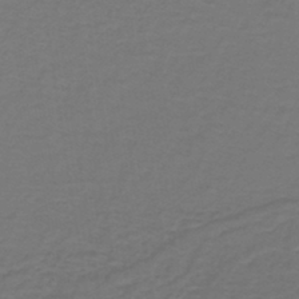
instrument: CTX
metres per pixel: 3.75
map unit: lHb
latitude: -43.5021
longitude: 56.3873
